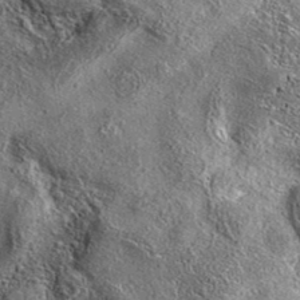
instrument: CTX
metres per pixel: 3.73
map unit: eAb
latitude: 37.7449
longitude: 109.7289
